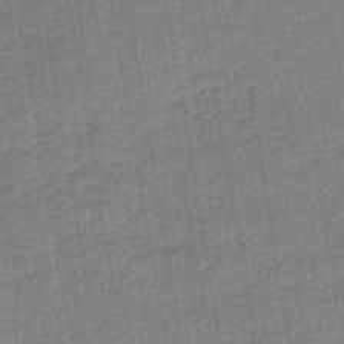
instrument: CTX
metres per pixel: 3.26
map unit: lHb
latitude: -41.8422
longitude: 60.9353
